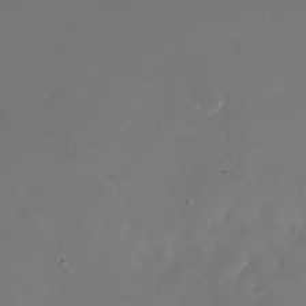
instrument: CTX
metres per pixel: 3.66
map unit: Nhu
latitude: -28.4440
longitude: -69.4616
